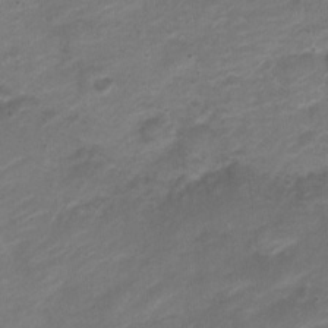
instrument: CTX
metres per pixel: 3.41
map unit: Nve
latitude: -18.5385
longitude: 109.4265
